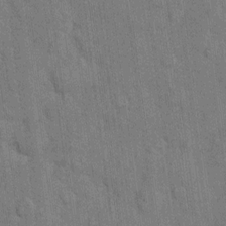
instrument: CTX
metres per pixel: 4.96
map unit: eHh
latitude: 11.5371
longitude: -66.5734
